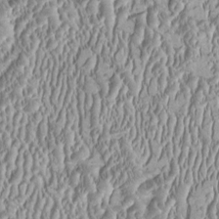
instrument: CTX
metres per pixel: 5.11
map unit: HNhu
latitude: -0.7086
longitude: 1.2565
